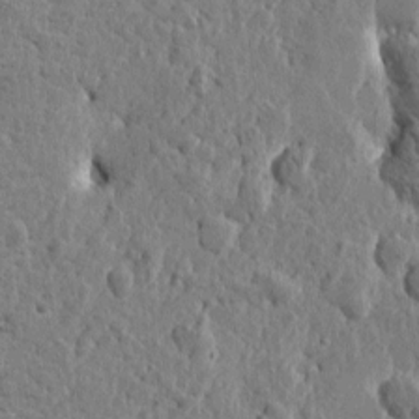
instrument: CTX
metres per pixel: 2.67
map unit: Htu
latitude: -0.2173
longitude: -178.1389
